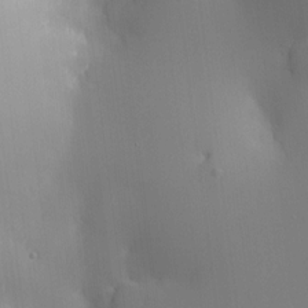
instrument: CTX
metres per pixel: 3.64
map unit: HNhu
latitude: 9.6505
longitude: 15.8045
